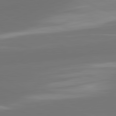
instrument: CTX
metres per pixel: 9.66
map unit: lApd
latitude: 81.5371
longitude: -164.4790
